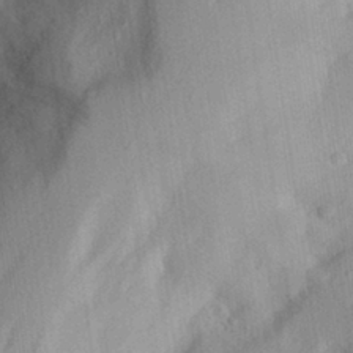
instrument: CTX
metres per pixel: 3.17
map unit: Aa
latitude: 28.4790
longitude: -146.0444
